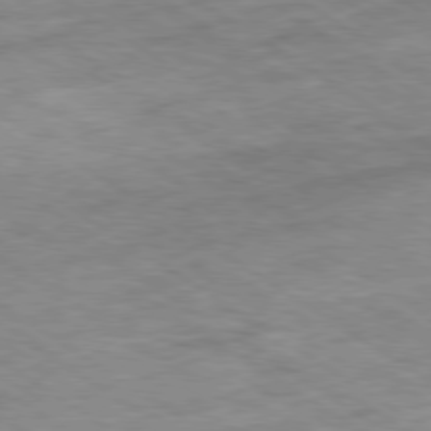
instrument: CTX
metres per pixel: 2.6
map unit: Ap
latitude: -80.1417
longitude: -75.5749
